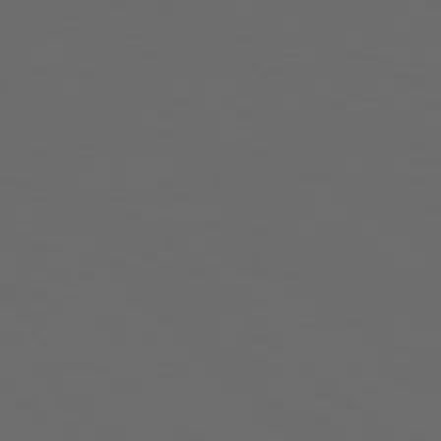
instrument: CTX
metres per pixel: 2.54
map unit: Hpe
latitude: 76.8947
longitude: -168.3279
